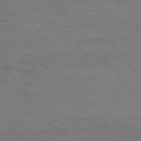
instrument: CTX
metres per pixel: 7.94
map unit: Hpe
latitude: 75.7072
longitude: -151.4048
